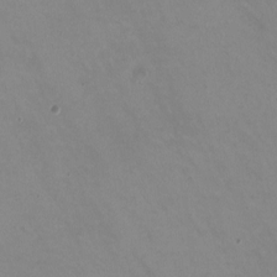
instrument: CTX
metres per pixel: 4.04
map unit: HNhu
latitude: -0.9731
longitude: -2.9702
